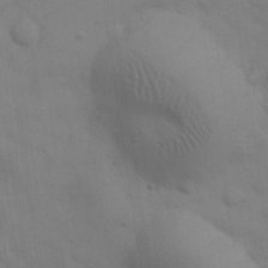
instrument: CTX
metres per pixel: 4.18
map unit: eHh
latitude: 30.3845
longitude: -69.8583
